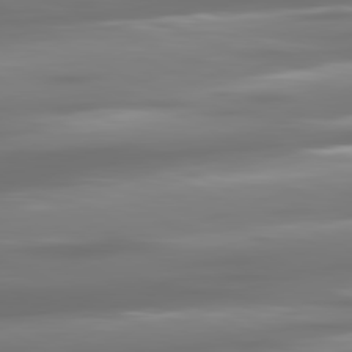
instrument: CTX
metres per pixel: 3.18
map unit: lApd
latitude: 81.0836
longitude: -138.6490
